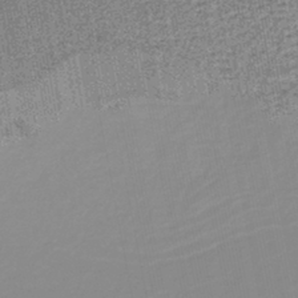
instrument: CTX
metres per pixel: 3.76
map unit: lHb
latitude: -40.6707
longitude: 63.4643
